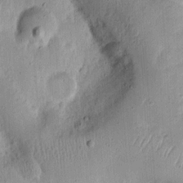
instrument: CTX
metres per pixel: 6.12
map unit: Ht
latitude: 12.6869
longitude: -74.3278
